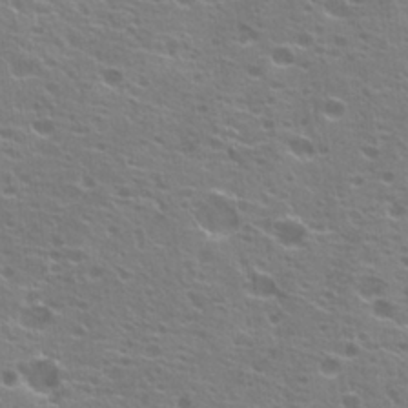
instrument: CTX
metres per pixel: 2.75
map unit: Hto
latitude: 21.3482
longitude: -40.1388
